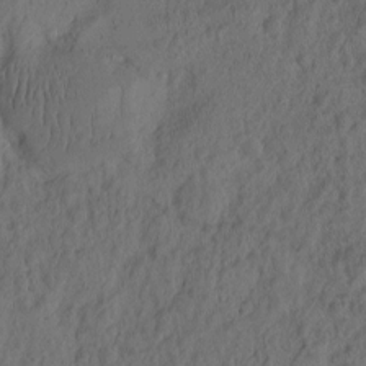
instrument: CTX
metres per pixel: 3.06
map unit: eHh
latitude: -2.0283
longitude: 16.8408
